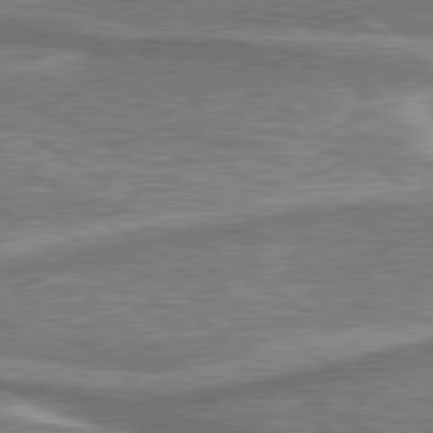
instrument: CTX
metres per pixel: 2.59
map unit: lApd
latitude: 79.9717
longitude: 175.6721
